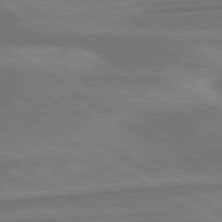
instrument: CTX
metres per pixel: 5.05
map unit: lApd
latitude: 79.9528
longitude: -172.5545
